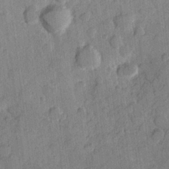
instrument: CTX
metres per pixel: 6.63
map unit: Hve
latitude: 23.6883
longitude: 148.9731
